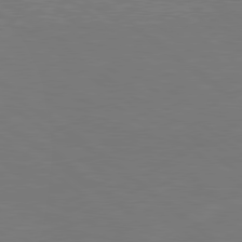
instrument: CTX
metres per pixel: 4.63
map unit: lApd
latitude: 78.9892
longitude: -177.4615
